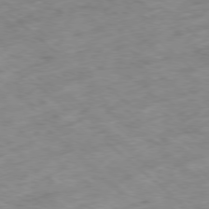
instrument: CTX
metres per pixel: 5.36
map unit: Hpe
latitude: -78.7652
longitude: -16.2523
